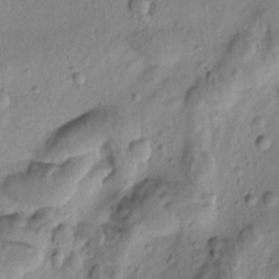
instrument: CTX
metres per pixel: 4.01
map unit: Htu
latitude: -1.4455
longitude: 173.4265
